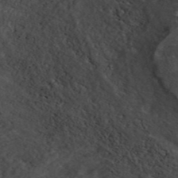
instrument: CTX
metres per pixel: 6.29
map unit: ANa
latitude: 44.9703
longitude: 39.0675
